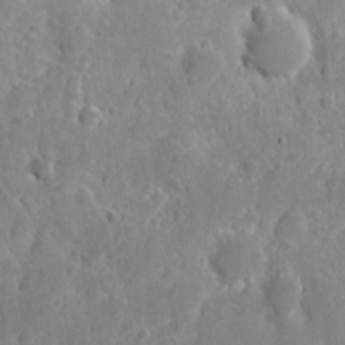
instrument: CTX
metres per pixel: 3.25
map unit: eHh
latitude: 12.9892
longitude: -73.2726
